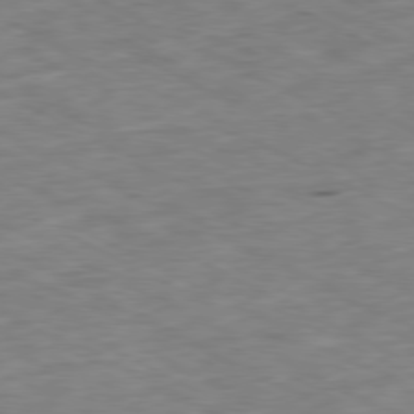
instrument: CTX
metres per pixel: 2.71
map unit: Ap
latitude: -79.5399
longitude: -68.0444
